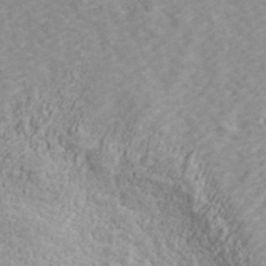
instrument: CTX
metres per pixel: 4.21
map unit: ANa
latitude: 40.4223
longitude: 20.8408
